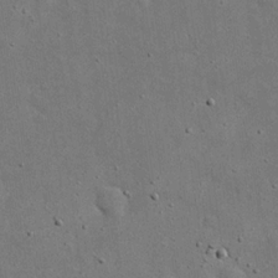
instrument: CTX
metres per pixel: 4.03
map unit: eHh
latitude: 20.1389
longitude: -71.8394
